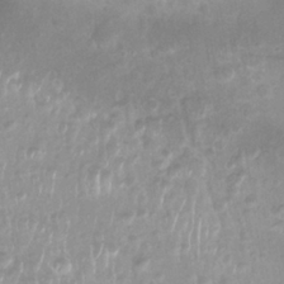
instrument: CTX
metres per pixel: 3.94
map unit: Nhu
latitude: 27.1403
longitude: -63.2348
